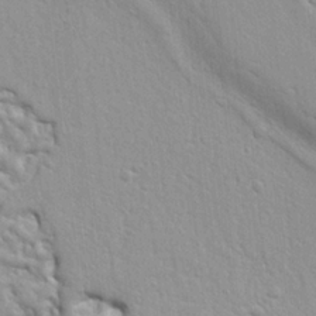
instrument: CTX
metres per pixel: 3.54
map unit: Ht
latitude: 8.7624
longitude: -76.3467
